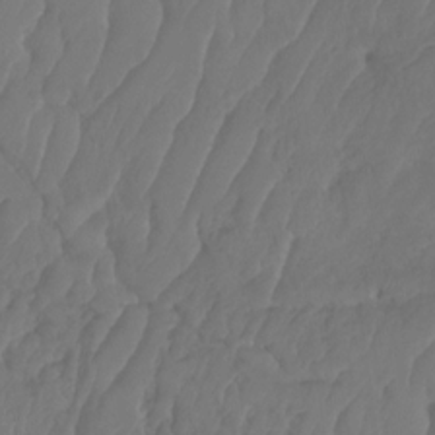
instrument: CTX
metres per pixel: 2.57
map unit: HNhu
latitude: -24.9353
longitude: 50.1984
